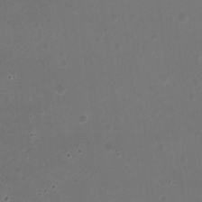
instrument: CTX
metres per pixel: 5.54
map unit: HNhu
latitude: -2.6329
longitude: -0.8191
